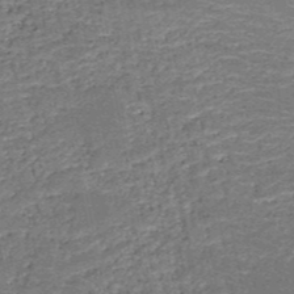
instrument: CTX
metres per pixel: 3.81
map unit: HNb
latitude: -50.8975
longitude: -49.4048
